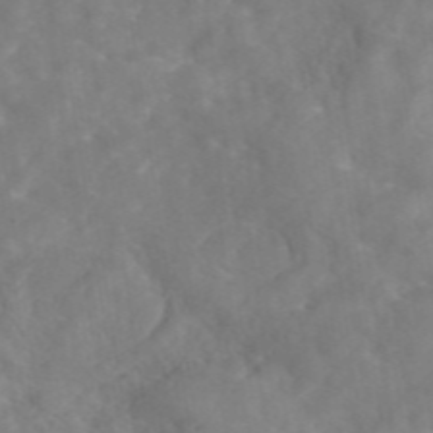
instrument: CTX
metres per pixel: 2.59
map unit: eAb
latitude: 45.8583
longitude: 127.1620
